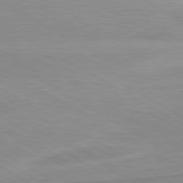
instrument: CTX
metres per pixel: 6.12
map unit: lApd
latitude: 80.3278
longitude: 171.5966
